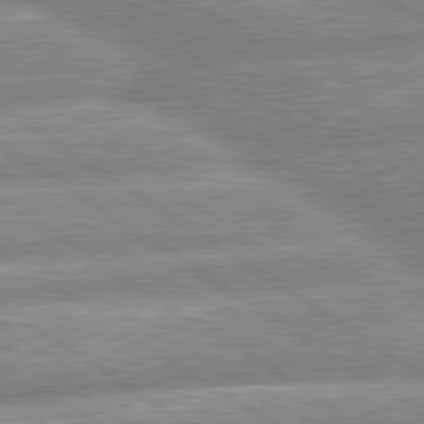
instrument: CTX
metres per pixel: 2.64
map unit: lApd
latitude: 80.1767
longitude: -164.1011
